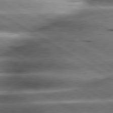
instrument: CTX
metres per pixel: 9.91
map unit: lApd
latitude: 80.4223
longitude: -142.3278
